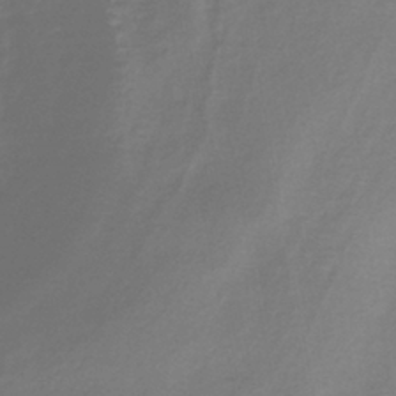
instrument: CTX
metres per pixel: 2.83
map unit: lHb
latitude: -38.2173
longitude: 71.7100
